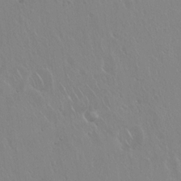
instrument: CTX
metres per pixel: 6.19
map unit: Hto
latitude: 18.0255
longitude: -57.9717
